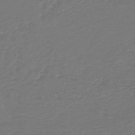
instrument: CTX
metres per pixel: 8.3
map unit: HNb
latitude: -47.1053
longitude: 54.9353
